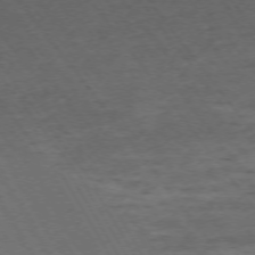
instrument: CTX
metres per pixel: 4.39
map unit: Ap
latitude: -73.8233
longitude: -73.9906
